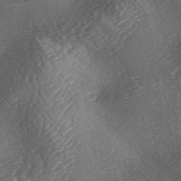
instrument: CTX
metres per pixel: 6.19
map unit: lAa
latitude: -3.6532
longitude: -126.4034
